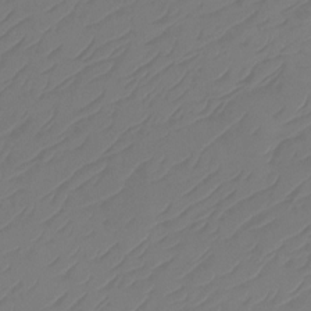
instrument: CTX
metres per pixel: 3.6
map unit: Htu
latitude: -14.2362
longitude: -49.4615
